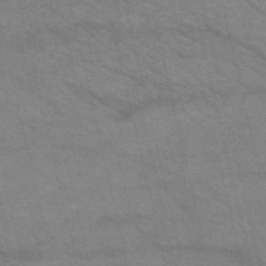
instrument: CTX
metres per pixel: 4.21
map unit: HNb
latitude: -52.8785
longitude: -44.5923
